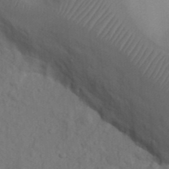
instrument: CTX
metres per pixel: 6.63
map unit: Nhu
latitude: 11.7072
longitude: -27.9528
